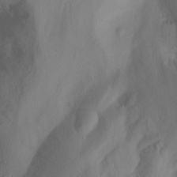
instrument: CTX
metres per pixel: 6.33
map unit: Nhu
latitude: -14.1228
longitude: -53.2348
